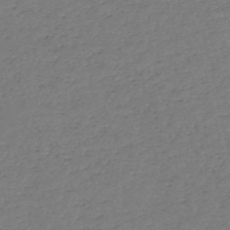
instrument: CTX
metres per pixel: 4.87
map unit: HNb
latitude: -53.8800
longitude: -39.6694
